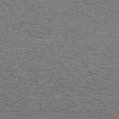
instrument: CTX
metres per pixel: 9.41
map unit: Ap
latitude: -74.4629
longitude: -79.3671
